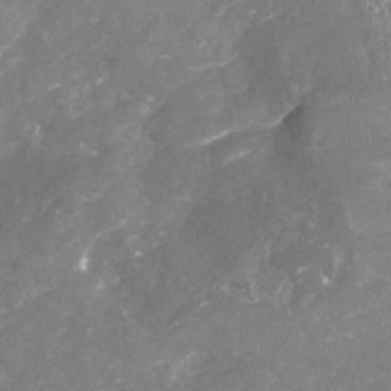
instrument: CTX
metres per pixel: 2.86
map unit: Nhu
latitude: -22.8030
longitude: -57.2725
